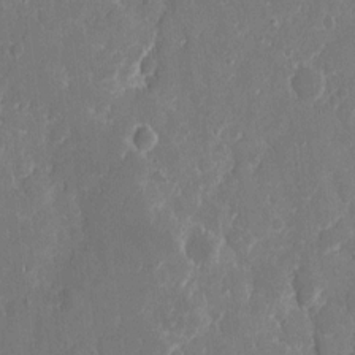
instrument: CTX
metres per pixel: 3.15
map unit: eHh
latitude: 8.7435
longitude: -69.0648
